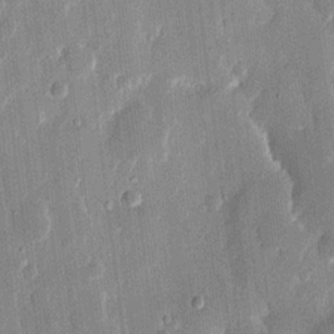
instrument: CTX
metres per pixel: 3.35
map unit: eHh
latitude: 14.4034
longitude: -70.5735
